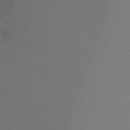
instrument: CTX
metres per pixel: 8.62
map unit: Ht
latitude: -9.4265
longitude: -32.9136
